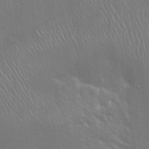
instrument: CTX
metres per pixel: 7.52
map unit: Hto
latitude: 19.8583
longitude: -54.3467
